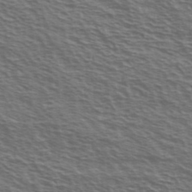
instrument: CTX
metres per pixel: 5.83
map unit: Ave
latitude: 38.2711
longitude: -109.3670
